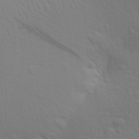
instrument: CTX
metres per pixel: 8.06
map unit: Aa
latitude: 28.4790
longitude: -139.6316
